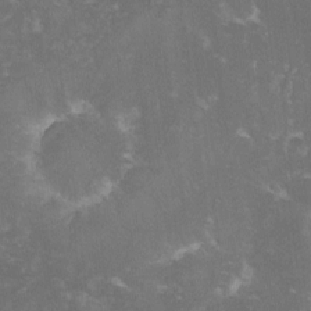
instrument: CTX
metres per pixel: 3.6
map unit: lHvf
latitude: -14.2551
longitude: -98.9135
